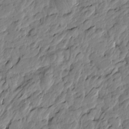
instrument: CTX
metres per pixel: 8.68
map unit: Htu
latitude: -4.2172
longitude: 178.6140
